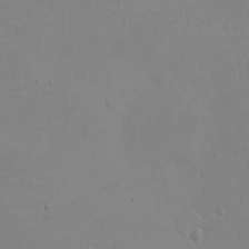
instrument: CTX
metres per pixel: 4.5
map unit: eHh
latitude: -3.2564
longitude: -74.7435
